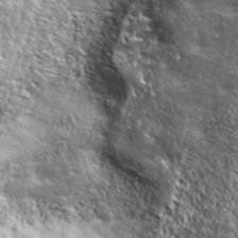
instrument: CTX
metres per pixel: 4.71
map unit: ANa
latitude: 39.9906
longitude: -90.9136
